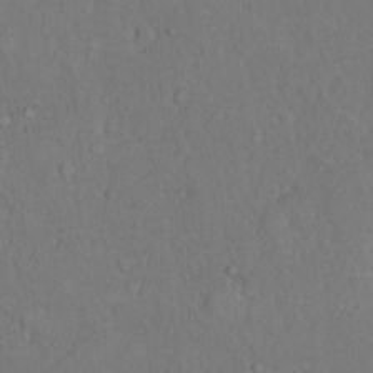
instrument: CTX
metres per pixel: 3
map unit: eHh
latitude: 17.5560
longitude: -63.5938
